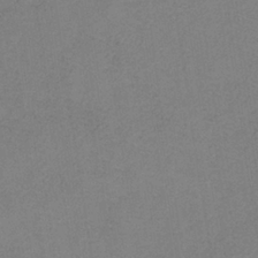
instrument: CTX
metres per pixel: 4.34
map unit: HNb
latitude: -34.3873
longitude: 54.6519
